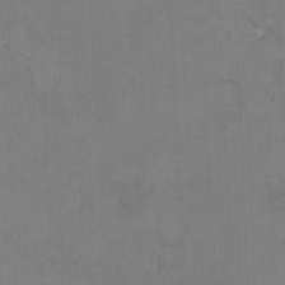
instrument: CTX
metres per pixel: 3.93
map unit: Ht
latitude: 9.6127
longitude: -32.9703
